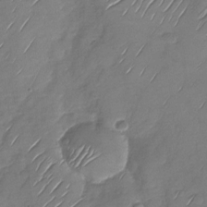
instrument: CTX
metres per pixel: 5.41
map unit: Nhu
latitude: -28.3684
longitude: -62.0633
